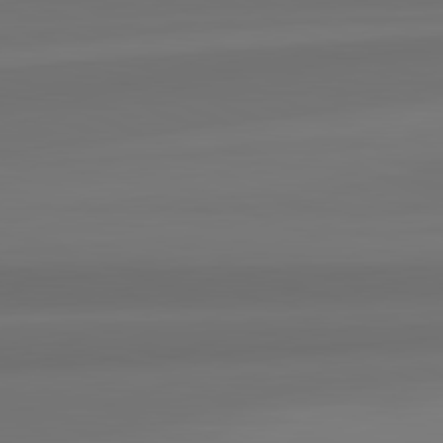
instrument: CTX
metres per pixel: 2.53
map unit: lApd
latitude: 82.2144
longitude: -172.9891
